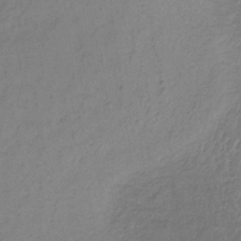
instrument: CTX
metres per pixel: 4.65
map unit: lHb
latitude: -34.7085
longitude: 69.3509
